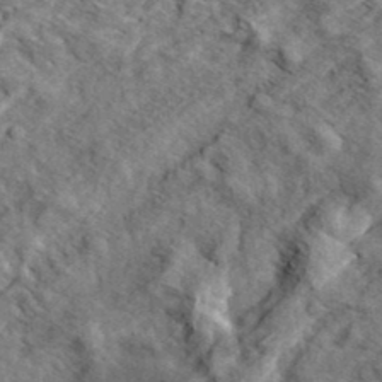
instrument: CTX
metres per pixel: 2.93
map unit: eHh
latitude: 36.8947
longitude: -80.1011
